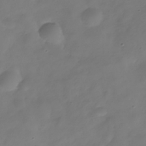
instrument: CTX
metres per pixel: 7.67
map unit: Hve
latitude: -31.8422
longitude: 94.6518
